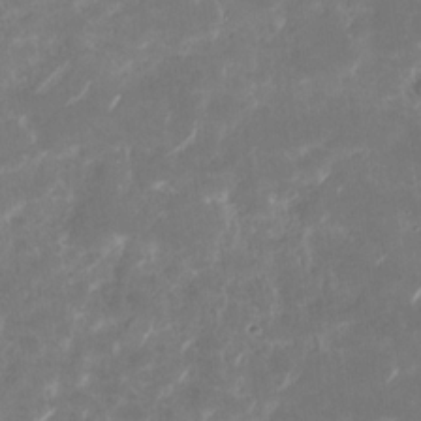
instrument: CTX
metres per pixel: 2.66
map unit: Nhu
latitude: -29.5021
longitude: -70.4034
